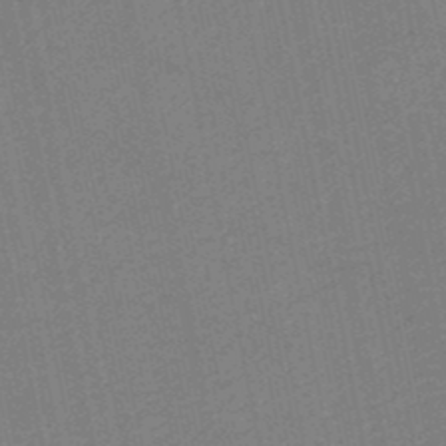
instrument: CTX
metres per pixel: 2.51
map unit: HNb
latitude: -48.9920
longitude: 59.1998
